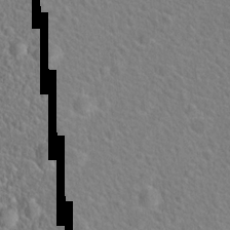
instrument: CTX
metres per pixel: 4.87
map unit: Hto
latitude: 19.8205
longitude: -44.5546
